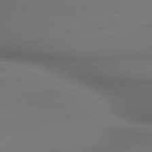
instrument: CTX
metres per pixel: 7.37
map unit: lApd
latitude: 79.8961
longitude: -174.9514
